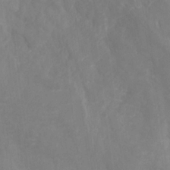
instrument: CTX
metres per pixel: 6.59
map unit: Ht
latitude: -1.3510
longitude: -34.8191
